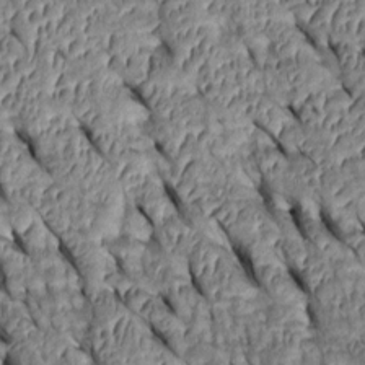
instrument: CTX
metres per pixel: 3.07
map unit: Htu
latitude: 1.1403
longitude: 148.0661
